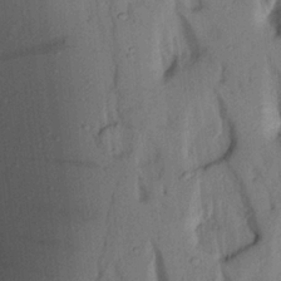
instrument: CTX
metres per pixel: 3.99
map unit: Aa
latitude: 21.4049
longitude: -147.7828
